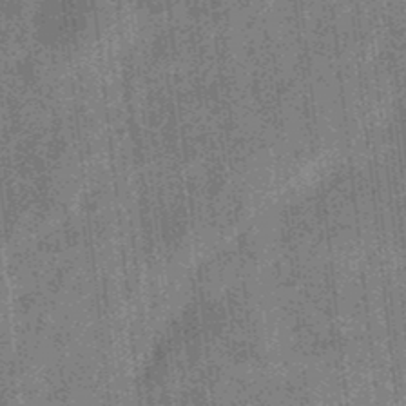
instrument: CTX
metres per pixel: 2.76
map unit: eHb
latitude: -34.8408
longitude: 78.8597
